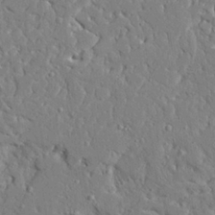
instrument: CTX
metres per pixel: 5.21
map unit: Ave
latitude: 23.7638
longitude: -130.0633
